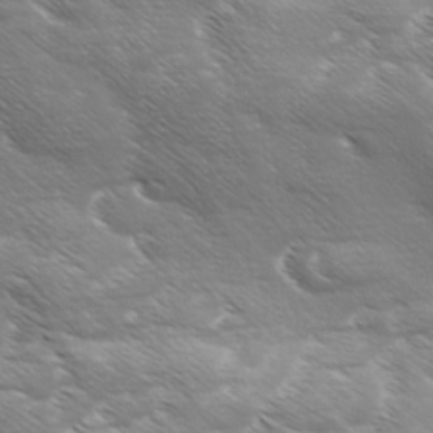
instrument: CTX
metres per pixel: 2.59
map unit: Ave
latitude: 11.3860
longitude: -106.4412
